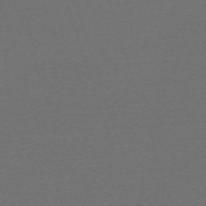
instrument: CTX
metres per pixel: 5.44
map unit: eHh
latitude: -63.8800
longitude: 52.7841
